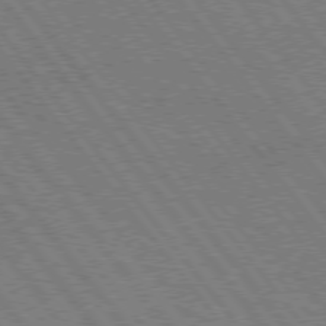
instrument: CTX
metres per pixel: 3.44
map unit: Hpe
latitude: 75.0458
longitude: -149.8772
